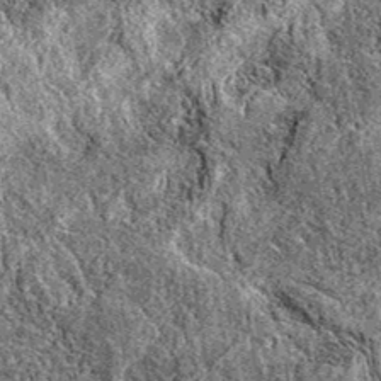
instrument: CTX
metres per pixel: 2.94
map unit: eAb
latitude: 37.9339
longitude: 111.0864
